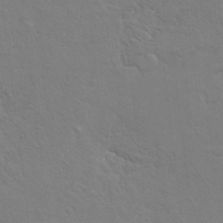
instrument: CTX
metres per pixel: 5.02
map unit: Hto
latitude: 9.8961
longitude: -35.5371
